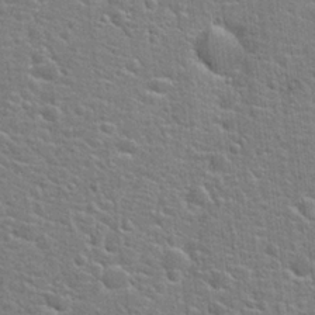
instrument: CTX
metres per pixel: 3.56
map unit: Hto
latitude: 22.2900
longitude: -44.2900
